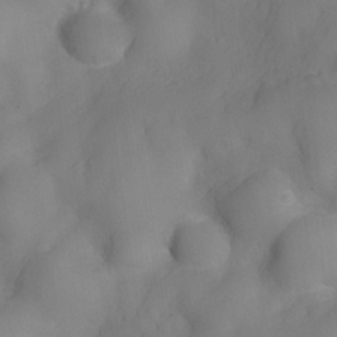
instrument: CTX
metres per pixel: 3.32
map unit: Nve
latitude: -26.9541
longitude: -147.8395
